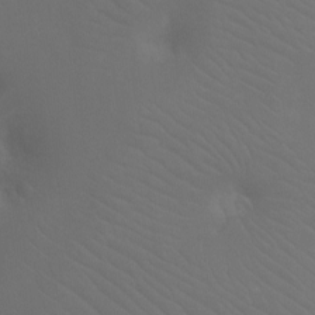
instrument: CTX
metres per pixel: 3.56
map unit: Ht
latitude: -12.1417
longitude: -44.9325
